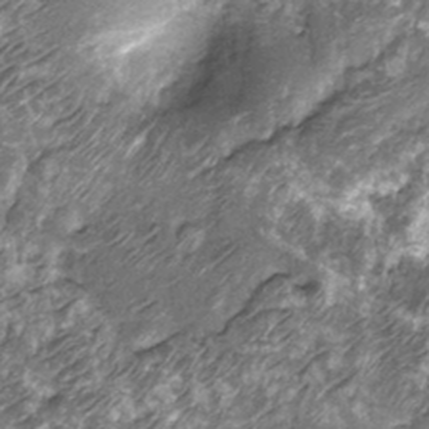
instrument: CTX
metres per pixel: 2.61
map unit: Nhu
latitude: -13.2187
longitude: -22.4412
